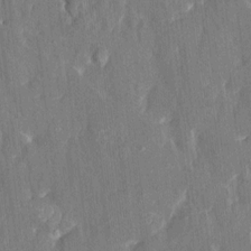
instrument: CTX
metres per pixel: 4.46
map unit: HNhu
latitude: 3.9906
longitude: 8.3684
